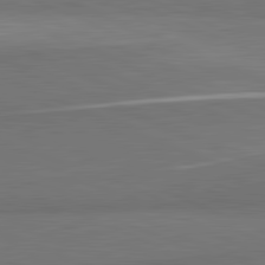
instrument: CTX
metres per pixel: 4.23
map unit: lApd
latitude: 82.0444
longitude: 156.2172
